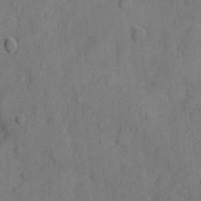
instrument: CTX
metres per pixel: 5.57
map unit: Hto
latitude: 4.7624
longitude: -60.8947
